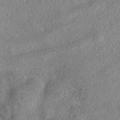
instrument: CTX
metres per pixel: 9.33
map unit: eAb
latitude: 37.5371
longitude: 113.2565
